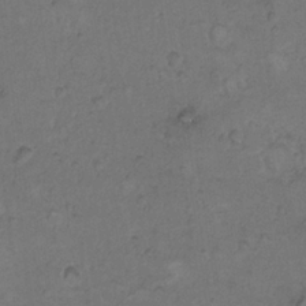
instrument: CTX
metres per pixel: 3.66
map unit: Hto
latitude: 9.3860
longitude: -60.1955
